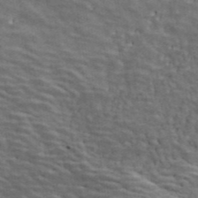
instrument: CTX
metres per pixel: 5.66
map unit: ANa
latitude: 42.1767
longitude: 29.1431
